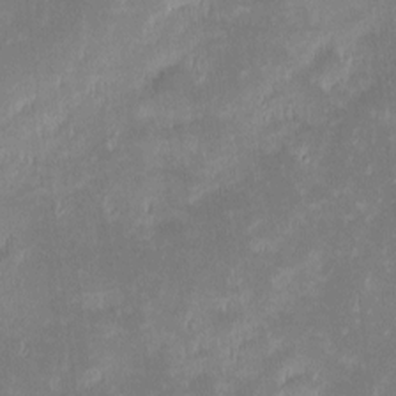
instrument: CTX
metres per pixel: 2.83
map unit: eHh
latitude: -2.2550
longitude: -84.6302
